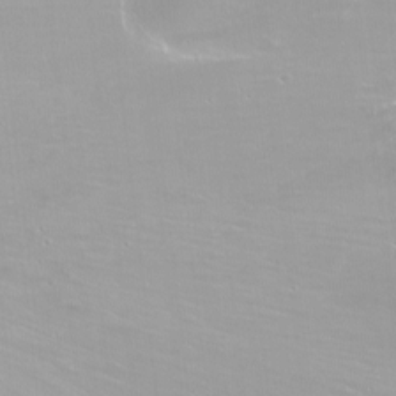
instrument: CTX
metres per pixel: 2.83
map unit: Nhu
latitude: -7.0675
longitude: -44.3278
